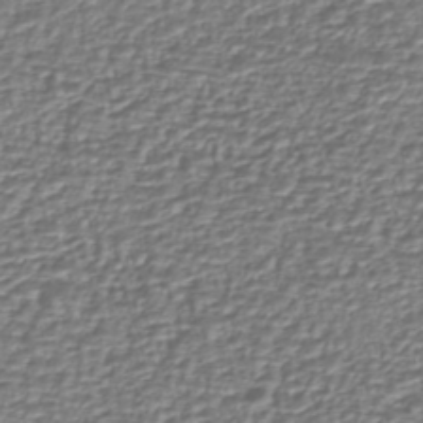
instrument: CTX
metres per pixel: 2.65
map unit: eHh
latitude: -43.3887
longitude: 122.2362
